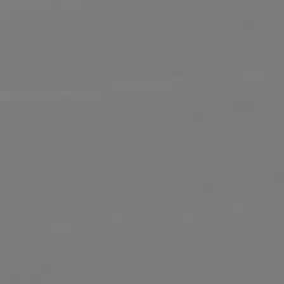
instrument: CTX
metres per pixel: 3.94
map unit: lApd
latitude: 82.0255
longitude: -159.8206
